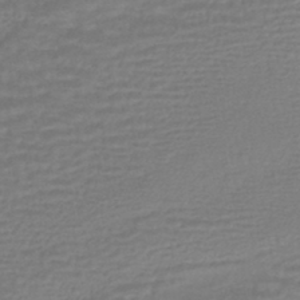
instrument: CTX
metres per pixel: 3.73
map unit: HNhu
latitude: -45.7667
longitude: 98.0094
